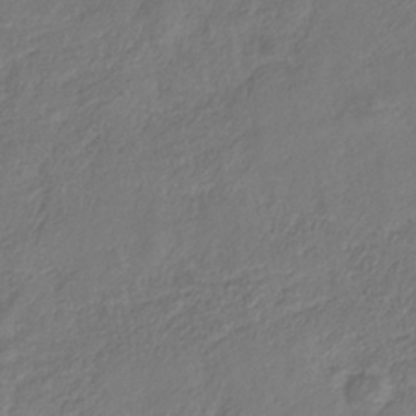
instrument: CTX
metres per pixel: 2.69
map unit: eHb
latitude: -29.7667
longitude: 65.6533
